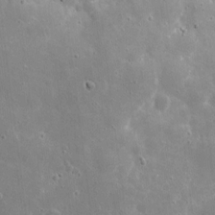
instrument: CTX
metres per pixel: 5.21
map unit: eHh
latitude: 9.6316
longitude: -70.4034
